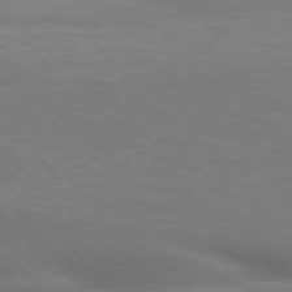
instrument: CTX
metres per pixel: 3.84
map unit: lApd
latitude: 75.7639
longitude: -60.2522
